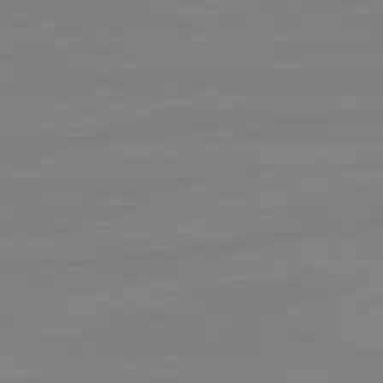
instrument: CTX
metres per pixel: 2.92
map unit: lApd
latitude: 81.0647
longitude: -177.0080
